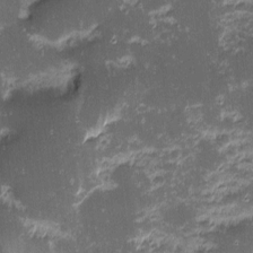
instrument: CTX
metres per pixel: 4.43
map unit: eHh
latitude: -1.3321
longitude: -86.2711
